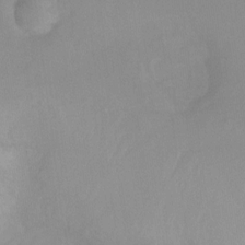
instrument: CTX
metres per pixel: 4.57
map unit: Nhu
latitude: -14.2173
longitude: -54.6679
